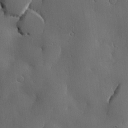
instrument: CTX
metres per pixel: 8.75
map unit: lHvf
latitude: 22.4790
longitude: 146.3117
